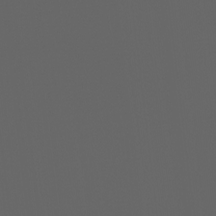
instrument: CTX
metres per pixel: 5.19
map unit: Ht
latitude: -3.6154
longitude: -60.7246
